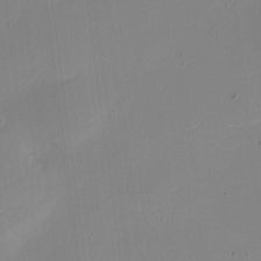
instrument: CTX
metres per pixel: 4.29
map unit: Nhe
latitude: -19.7478
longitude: 144.2551
